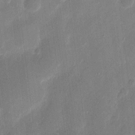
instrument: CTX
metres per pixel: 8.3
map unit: eHh
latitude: 8.5735
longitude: -68.8569
